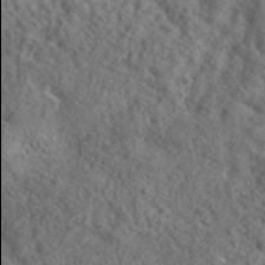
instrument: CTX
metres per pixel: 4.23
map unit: ANa
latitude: 40.1955
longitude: -89.9906
